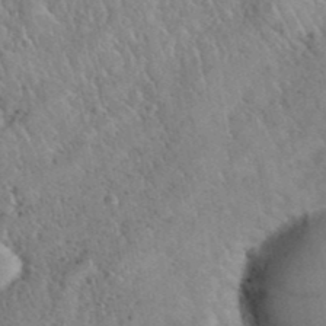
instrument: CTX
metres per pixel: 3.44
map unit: eHh
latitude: 40.7246
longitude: -56.5545
